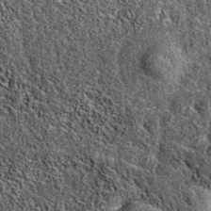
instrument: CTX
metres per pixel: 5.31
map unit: eAb
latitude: 37.5749
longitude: 109.0297
